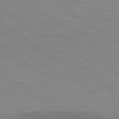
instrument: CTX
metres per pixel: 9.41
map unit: lApd
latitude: 81.1970
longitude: 160.4818
